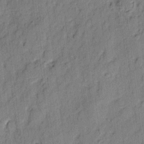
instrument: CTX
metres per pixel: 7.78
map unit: eHh
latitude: 4.1578
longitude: -77.3859
